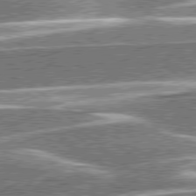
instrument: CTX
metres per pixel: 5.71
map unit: lApd
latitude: 79.7072
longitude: -96.1767
